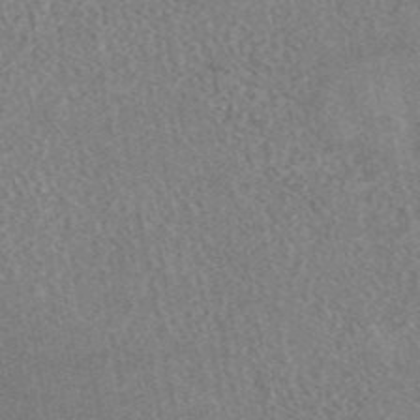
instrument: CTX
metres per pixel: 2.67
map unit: eAb
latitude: 44.2900
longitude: 124.7841
